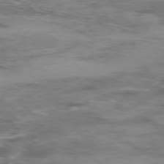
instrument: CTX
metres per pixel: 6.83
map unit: Ap
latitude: -75.8234
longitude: -68.6113
